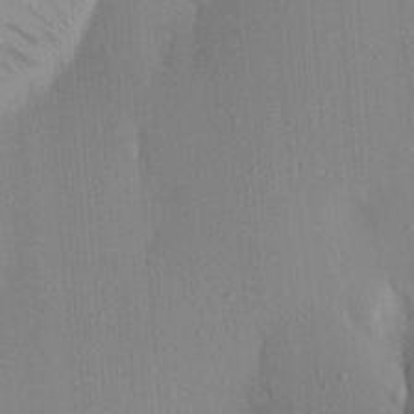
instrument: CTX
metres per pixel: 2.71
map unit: Aa
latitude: 20.9892
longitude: -143.9150
